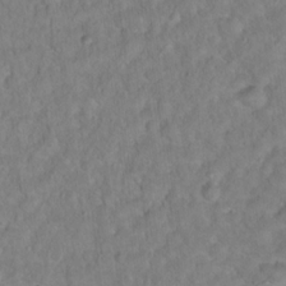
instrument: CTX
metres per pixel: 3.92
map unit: Hto
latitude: 12.8947
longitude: -36.5168
